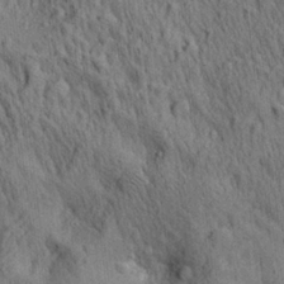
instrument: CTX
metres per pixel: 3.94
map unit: lAa
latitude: 21.5938
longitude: -138.5168
